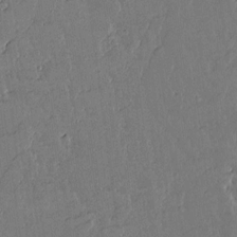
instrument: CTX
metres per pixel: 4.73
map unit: lAvf
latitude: 14.9325
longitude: -127.2726
